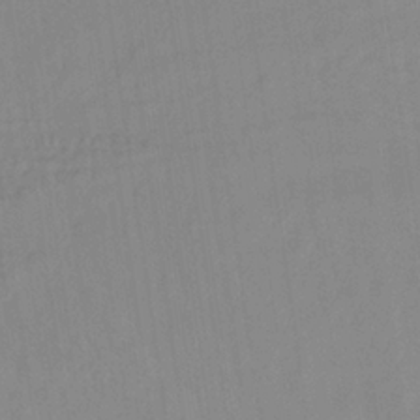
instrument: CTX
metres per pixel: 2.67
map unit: lHb
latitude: -32.4629
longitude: 63.6910
